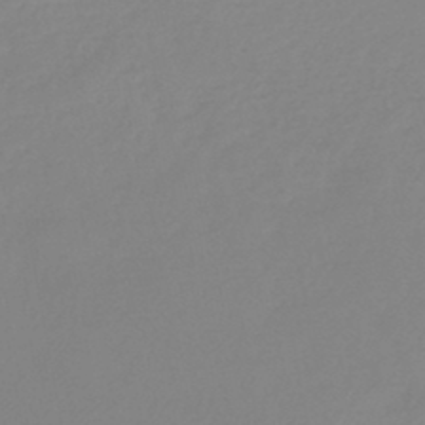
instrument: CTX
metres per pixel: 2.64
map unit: lHb
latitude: -45.8233
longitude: 65.0676
